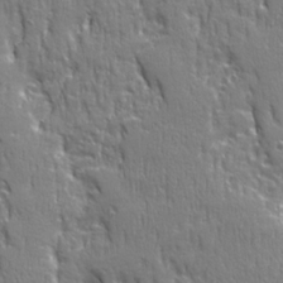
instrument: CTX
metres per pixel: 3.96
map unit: Ave
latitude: 22.1956
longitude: -134.9702
